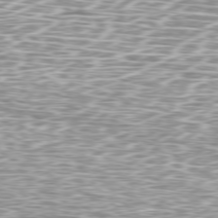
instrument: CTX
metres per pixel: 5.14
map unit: Ap
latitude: -79.6910
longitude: -71.7449
